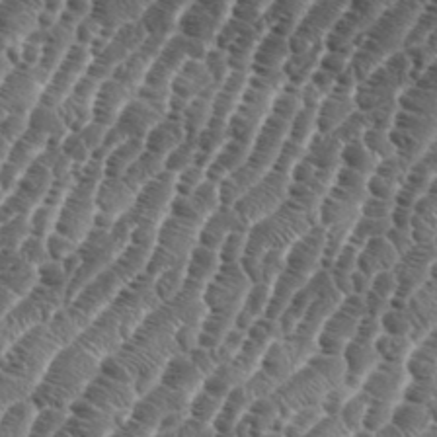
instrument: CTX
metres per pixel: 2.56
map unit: eHh
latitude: 36.6491
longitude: -136.8569
